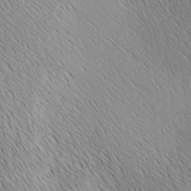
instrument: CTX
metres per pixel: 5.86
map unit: Ave
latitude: 1.7071
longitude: -115.0836
